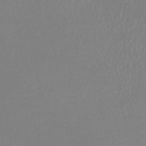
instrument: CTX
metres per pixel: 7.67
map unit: lHb
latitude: -44.2928
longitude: 75.0865
